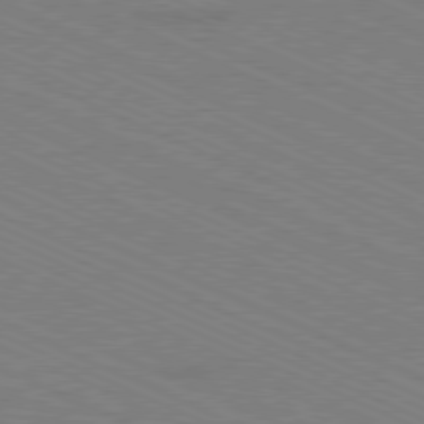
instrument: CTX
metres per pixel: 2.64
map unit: Ap
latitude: -80.8219
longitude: -75.3293
